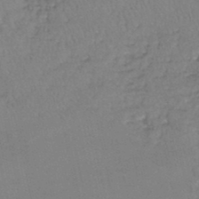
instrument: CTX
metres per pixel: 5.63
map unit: lHb
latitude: -45.4077
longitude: 58.4062
